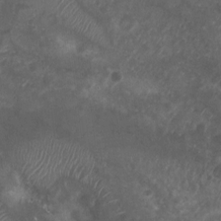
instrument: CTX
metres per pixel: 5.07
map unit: Ht
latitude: 2.7435
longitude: -19.4048
